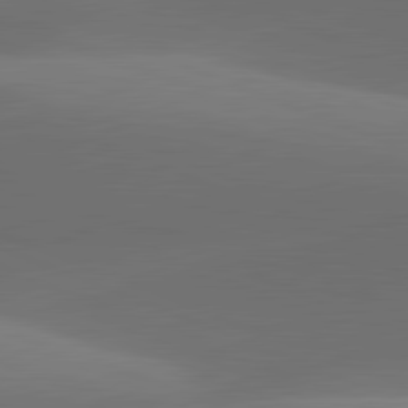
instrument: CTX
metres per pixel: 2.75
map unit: lApd
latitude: 81.9150
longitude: 129.6533
